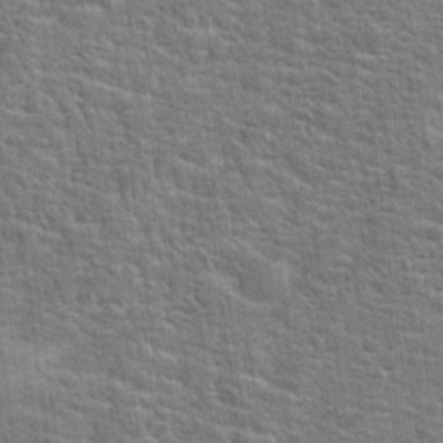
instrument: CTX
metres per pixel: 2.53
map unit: Hto
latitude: 20.3279
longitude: -44.0633
